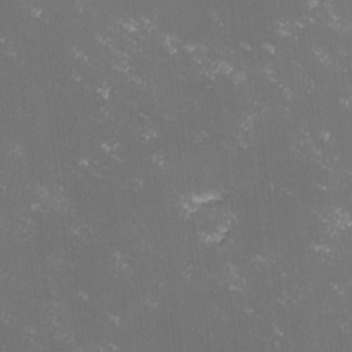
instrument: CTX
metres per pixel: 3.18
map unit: lHvf
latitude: -13.2187
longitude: -100.7435
